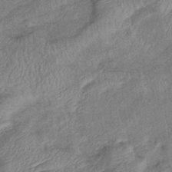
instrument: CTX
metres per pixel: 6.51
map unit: eHb
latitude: -38.5196
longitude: 77.6533
